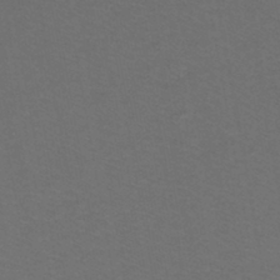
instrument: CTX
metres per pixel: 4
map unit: lHb
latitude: -43.1053
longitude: 53.1998
